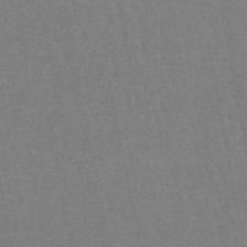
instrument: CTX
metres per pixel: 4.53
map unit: eHb
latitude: -46.3117
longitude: 78.8219
